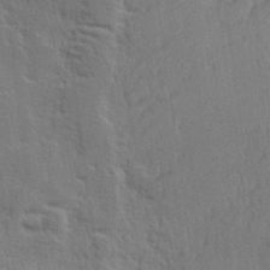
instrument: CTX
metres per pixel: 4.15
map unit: lHvf
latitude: 25.4615
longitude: 143.7477
